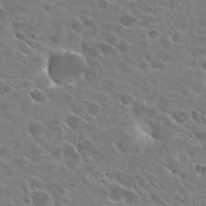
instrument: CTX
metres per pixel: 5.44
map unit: Hto
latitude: 26.4223
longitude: -42.9514
